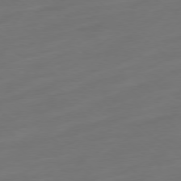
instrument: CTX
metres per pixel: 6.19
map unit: Ap
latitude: -78.8975
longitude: -67.8961
